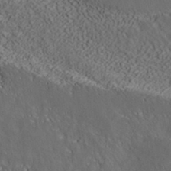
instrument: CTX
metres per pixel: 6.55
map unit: ANa
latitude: 37.1592
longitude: 20.0094
